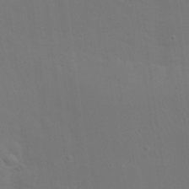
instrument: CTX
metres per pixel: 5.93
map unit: eHh
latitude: 23.0458
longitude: -68.4601
